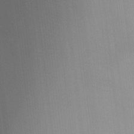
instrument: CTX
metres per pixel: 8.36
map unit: Ht
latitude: -8.8786
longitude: -22.0255
